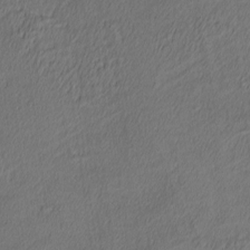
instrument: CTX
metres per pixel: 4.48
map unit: Ave
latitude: 3.8772
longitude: -113.9339
